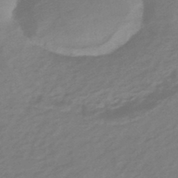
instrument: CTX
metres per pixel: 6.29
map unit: eHb
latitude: -44.6330
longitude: 89.4643
